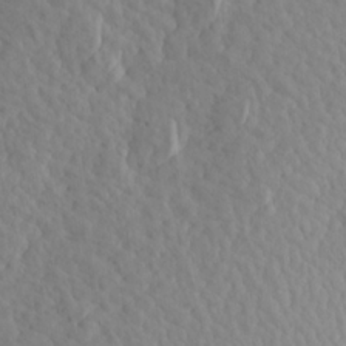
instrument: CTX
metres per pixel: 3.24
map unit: Aa
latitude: 18.3656
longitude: -143.9717
